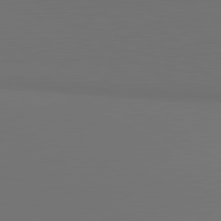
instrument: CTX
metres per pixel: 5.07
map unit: lApd
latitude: 81.1970
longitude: 152.7463
